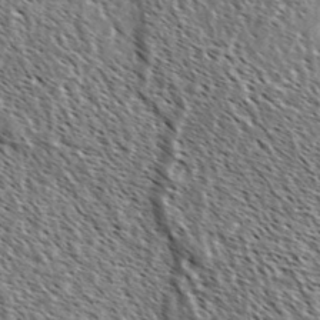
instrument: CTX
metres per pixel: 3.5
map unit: Ave
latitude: 37.1026
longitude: -112.1767
